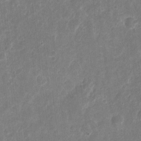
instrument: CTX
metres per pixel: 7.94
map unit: eHh
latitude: 9.5560
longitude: -72.1011
